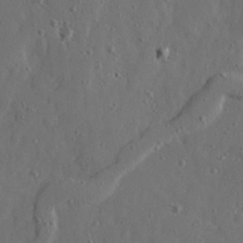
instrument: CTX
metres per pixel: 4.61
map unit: Ave
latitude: 22.4223
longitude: -131.0459
